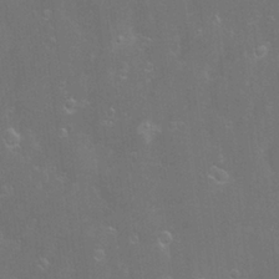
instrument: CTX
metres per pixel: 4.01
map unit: Hve
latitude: -11.2754
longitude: 174.6707
